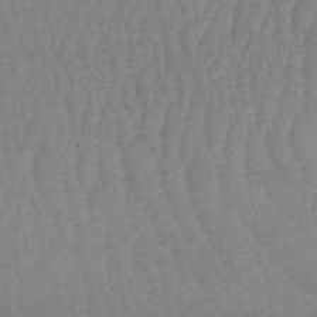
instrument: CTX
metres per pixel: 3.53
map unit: lHb
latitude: -40.3873
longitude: 66.2928
